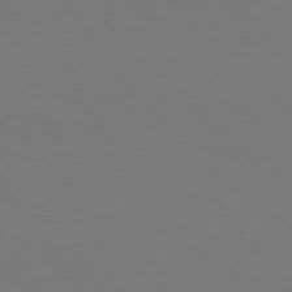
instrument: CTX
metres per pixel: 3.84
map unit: Hpe
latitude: 74.2334
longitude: -123.8016
